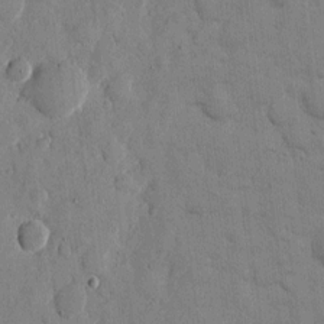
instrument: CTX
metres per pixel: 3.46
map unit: eHh
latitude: 9.9150
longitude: -67.2537
